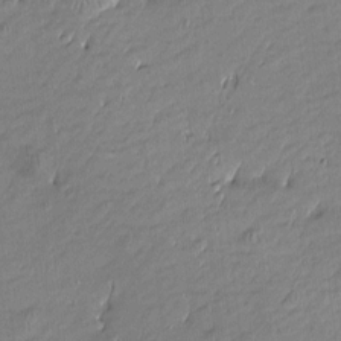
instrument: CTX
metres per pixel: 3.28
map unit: Htu
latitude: -6.4818
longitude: 176.5196
